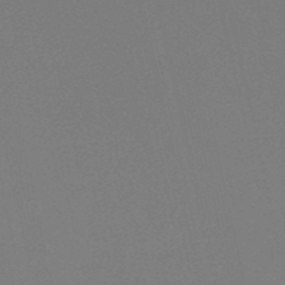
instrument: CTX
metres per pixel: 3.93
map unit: eHh
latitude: -53.1998
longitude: -24.8191
